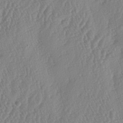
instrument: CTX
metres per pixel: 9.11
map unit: lAa
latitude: -5.6722
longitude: -130.1767
